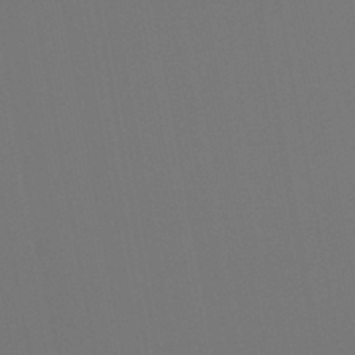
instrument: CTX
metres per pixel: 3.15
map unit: lHb
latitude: -46.3684
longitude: 76.4062
